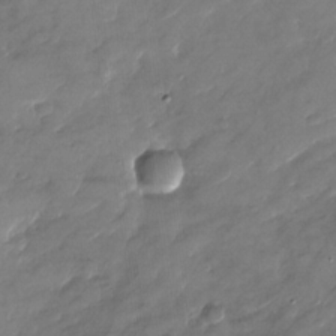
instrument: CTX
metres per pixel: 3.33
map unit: Nhu
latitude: -28.3684
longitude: -73.5749
